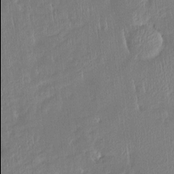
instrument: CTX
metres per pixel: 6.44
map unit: Htu
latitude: -4.8030
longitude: 174.0094
